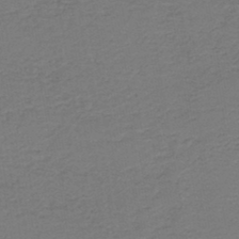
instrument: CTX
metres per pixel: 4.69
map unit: HNb
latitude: -43.3698
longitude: 49.7478
